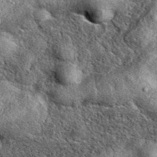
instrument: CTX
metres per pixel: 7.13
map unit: eAb
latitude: 38.5735
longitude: 109.3887
